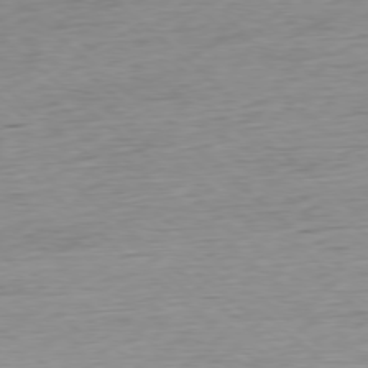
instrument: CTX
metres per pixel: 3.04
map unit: Ap
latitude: -78.3495
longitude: -71.0836
